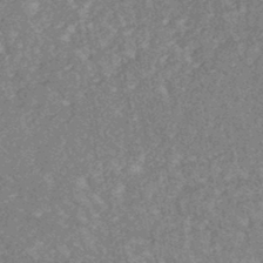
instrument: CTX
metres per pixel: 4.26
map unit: HNhu
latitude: -45.3132
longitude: 99.4265
